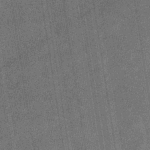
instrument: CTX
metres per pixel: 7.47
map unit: eHb
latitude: -38.2362
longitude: 80.7841
